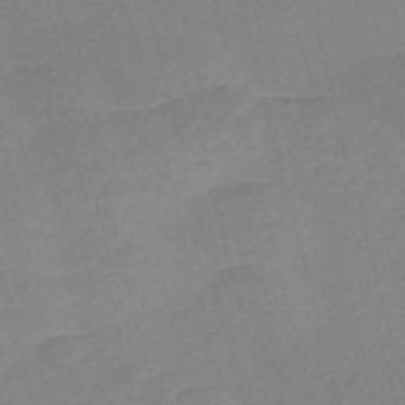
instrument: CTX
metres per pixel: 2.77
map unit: Nve
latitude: -57.7288
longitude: 58.1038
